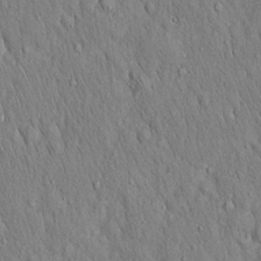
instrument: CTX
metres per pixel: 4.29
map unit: Hto
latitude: 16.1011
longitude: -58.4034
